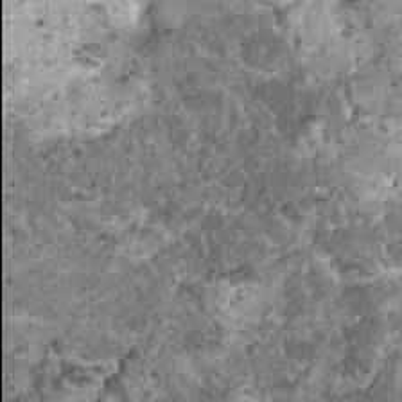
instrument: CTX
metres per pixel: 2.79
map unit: HNhu
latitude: 0.4979
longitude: 2.0094
